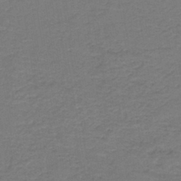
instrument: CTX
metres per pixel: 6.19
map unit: HNb
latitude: -43.3887
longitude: 49.4833
